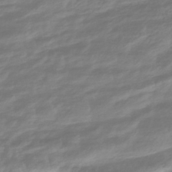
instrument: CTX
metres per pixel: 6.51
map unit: HNhu
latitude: -43.5210
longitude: 106.2929
